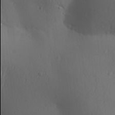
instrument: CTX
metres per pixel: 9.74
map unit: Aa
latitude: 30.8758
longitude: -145.9906
